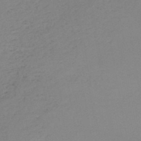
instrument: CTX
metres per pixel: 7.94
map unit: HNb
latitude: -51.0864
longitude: -52.7624
